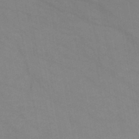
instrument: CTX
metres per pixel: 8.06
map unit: HNb
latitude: -48.2929
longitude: 57.1809
